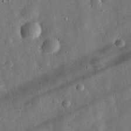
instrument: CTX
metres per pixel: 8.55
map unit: eHh
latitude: 32.4979
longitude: -76.9136
